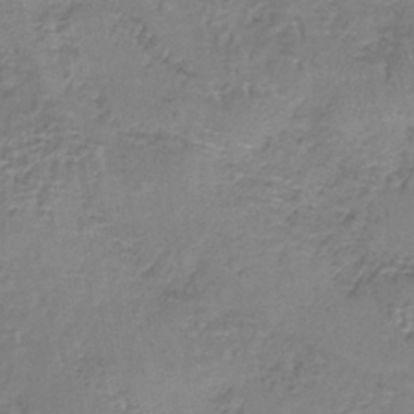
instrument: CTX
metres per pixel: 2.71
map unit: lHb
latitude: -38.7652
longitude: 61.1053
